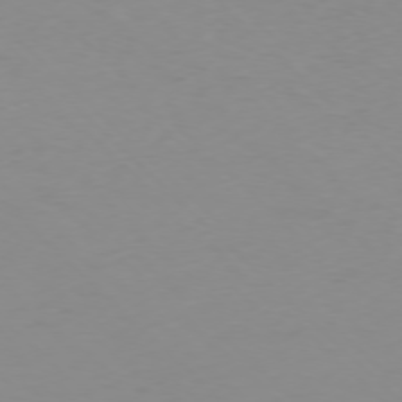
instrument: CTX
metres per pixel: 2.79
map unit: Ap
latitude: -77.1620
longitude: -81.8961
